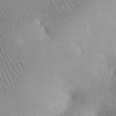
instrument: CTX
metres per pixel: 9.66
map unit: eHh
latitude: 23.8961
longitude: -68.0822
